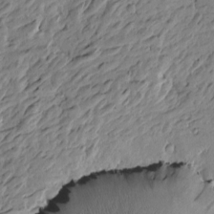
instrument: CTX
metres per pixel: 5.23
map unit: Htu
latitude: -3.5021
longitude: -179.0648
